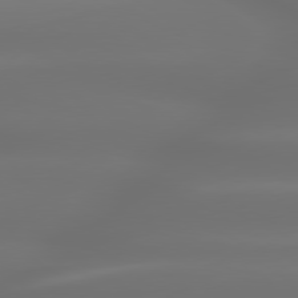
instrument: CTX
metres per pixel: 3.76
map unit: lApd
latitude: 79.8961
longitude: -139.0647
